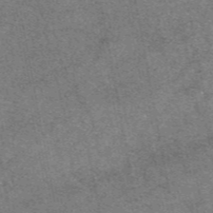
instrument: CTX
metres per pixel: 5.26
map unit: eAb
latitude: 47.8206
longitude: 106.6519
